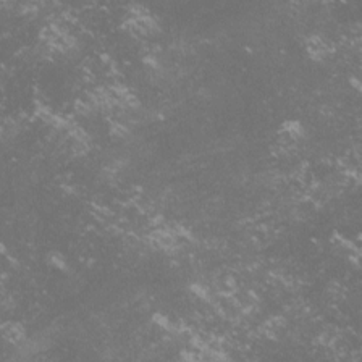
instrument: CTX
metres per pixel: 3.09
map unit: lHvf
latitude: -14.1795
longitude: -99.7449
